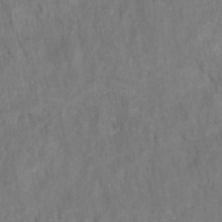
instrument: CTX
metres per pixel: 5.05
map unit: HNhu
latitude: -28.1228
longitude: 73.0486
